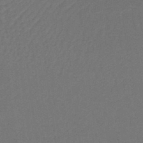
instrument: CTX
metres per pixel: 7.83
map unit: lHb
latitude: -38.1795
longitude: 60.9542
